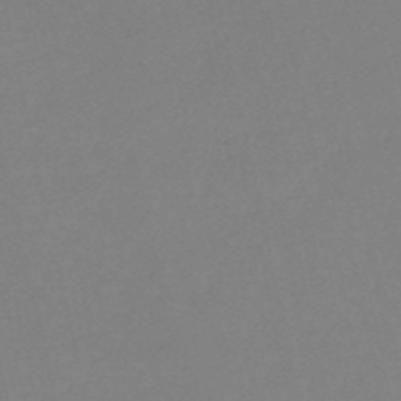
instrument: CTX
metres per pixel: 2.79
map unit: eHh
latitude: -52.4629
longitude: -24.9324
